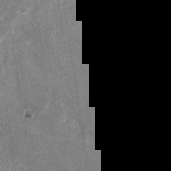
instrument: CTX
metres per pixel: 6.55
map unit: Nhu
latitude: -28.2173
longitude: -75.1214
